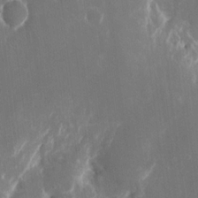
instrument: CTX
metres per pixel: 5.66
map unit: eHh
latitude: 8.7435
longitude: -70.9514
